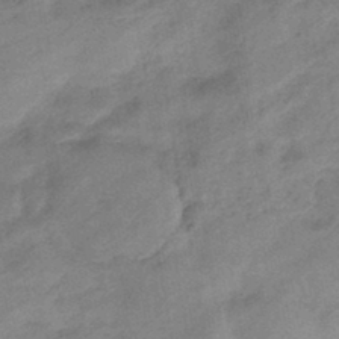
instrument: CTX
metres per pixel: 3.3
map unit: eHb
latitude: -44.1606
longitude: 85.3887
